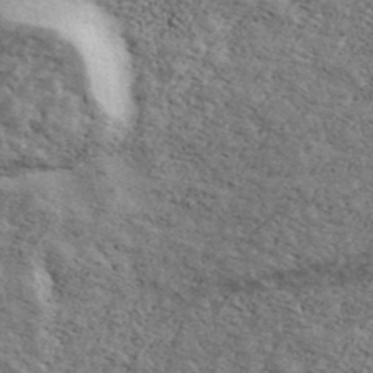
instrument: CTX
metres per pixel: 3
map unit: Ave
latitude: 41.0836
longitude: -108.9513
